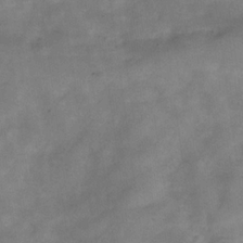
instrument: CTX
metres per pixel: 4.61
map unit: Hve
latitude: -32.0661
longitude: 89.3698
